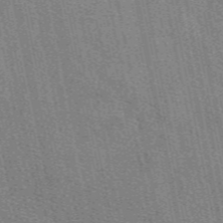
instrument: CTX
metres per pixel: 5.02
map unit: eAb
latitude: 49.1025
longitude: 116.1416
